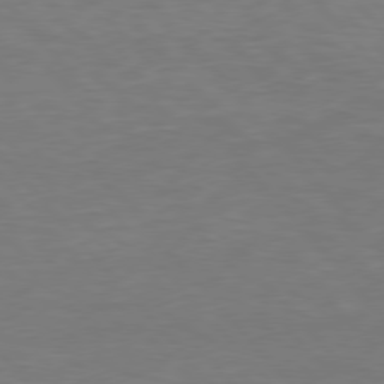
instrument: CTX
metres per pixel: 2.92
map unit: Hpe
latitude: 76.9513
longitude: -162.9325
